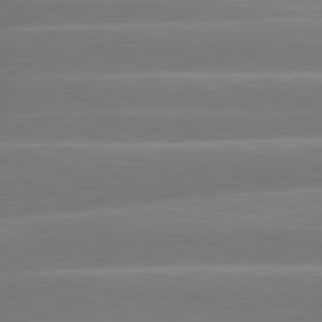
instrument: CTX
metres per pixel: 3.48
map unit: lApd
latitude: 81.0080
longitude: -131.7072
